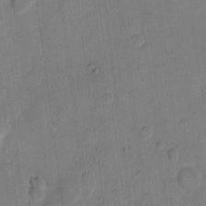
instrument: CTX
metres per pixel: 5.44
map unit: eHh
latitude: 11.8961
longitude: -65.9150
